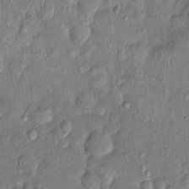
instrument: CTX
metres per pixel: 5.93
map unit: Nhu
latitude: 1.2537
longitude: -14.4412
